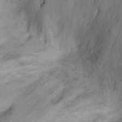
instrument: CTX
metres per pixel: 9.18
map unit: Ht
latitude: 8.3656
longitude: -38.3467
